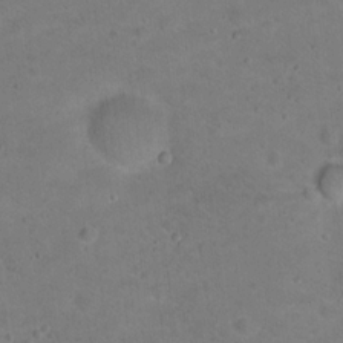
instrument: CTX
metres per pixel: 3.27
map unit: Hto
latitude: 16.4223
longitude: -37.5182
